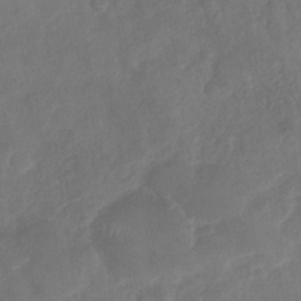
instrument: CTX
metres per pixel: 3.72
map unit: Nhu
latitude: -30.0850
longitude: -63.1215
